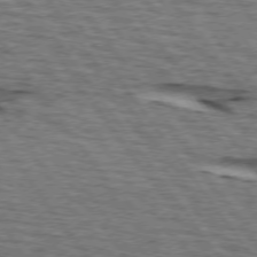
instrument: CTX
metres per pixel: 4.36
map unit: lApd
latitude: 74.3845
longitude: -73.7828
